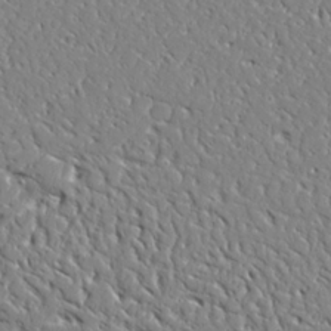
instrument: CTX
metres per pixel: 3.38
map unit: Ave
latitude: 24.0255
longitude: -129.7827
